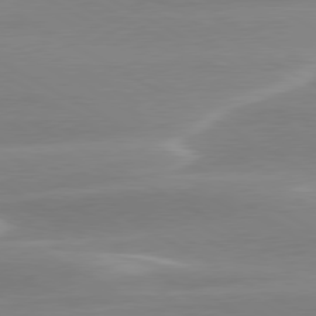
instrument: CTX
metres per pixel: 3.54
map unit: lApd
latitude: 79.4238
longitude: -114.9135
